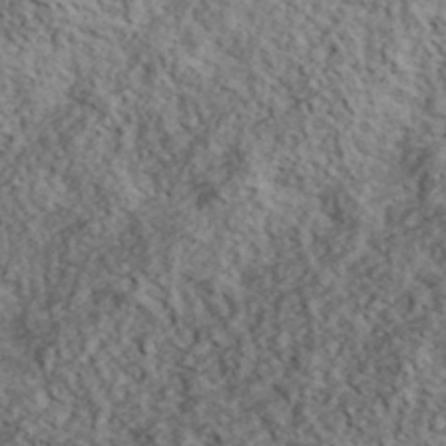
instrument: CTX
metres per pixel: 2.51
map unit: lHvf
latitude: 39.7072
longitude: -87.8961
